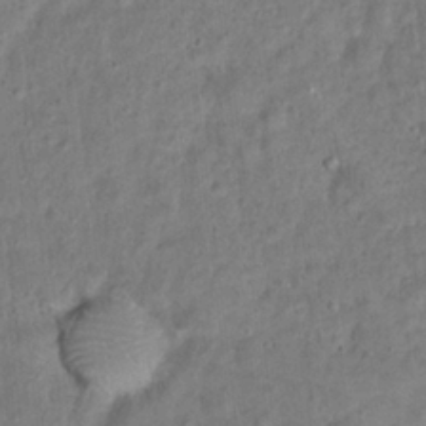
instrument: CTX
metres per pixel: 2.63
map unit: Hto
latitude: 14.4412
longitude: -38.7246
